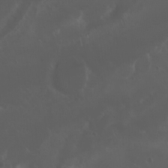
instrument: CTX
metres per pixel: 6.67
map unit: Nhu
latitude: 22.6490
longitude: -64.4412
